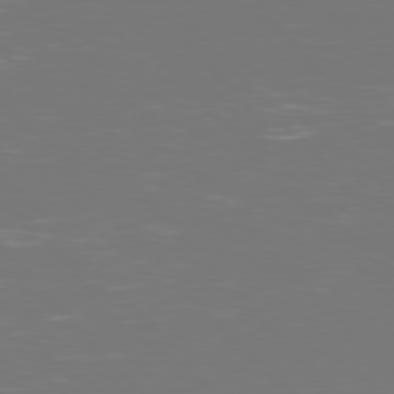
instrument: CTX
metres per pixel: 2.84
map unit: Hpe
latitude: 77.2348
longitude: -169.9717
